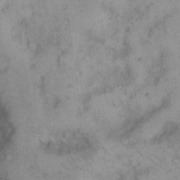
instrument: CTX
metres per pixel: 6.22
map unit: Hto
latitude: 10.8191
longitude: -60.4790
